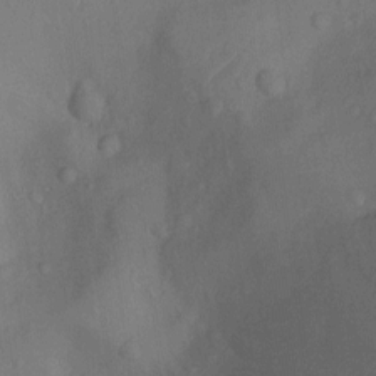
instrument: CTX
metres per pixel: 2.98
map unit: Nhu
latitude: -11.3699
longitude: -22.1389
